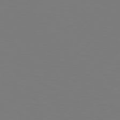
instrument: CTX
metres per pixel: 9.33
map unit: Hpe
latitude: 76.3467
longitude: -132.6302
